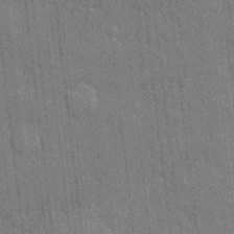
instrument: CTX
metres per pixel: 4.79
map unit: eHh
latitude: 6.0633
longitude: -74.5546
